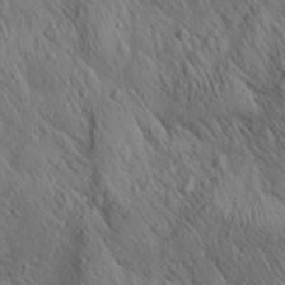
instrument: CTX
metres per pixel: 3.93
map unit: Aa
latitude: 26.1767
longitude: -141.3481
